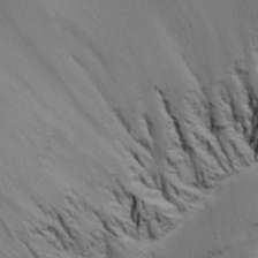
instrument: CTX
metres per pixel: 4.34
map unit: Aa
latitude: 25.5749
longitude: -132.1578
